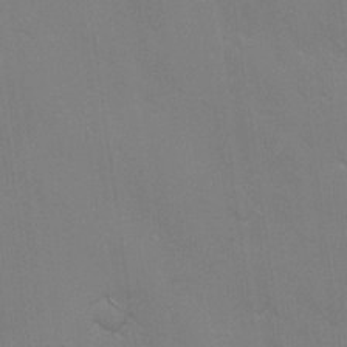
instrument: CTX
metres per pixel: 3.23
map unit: Ave
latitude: -0.7464
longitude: -112.4601
